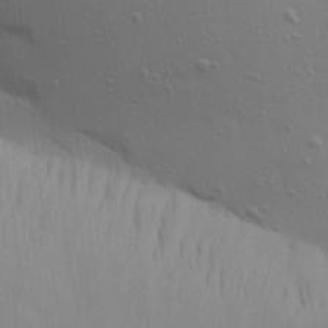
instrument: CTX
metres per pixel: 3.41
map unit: Aa
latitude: 21.8017
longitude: -142.7624
